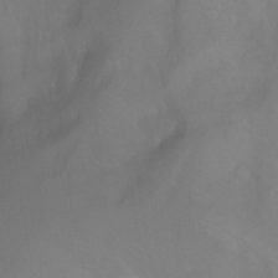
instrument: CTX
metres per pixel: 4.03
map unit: Htu
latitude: -3.7099
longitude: -72.1578
